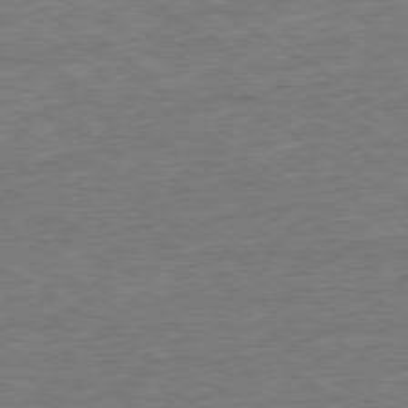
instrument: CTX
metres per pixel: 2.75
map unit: Hpe
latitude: -79.5021
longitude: 11.1242
